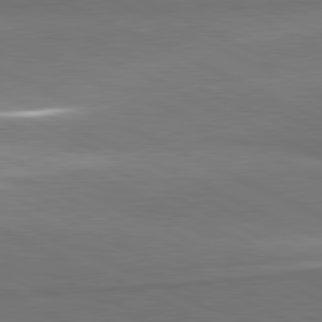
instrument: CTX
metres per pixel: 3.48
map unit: lApd
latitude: 81.5749
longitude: 157.1809
